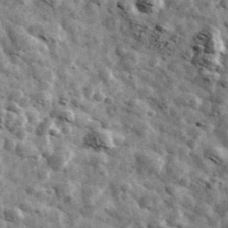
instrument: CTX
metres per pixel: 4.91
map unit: Ave
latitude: 42.6113
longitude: -107.8583
